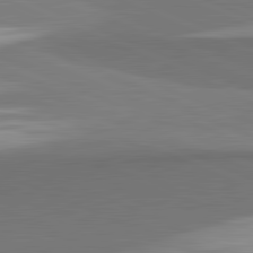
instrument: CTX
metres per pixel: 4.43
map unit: lApd
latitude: 82.1199
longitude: 154.2740
